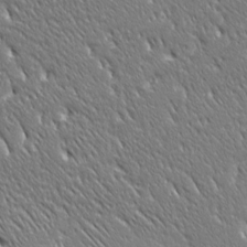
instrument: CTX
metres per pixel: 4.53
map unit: Ave
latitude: 20.4790
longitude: -137.0837
